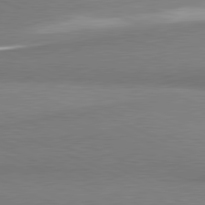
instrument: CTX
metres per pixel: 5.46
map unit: lApd
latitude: 81.2159
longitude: 165.4644
